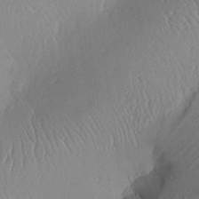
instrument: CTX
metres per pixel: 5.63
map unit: Aa
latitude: 28.4412
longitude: -135.7638
